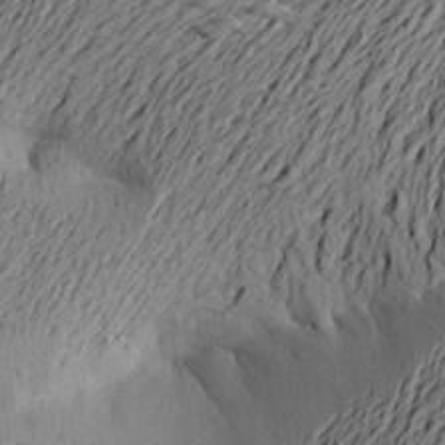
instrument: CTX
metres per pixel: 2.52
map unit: Aa
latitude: 21.5560
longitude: -149.5560
